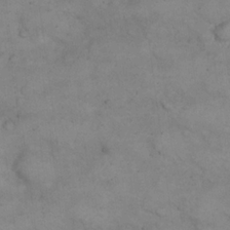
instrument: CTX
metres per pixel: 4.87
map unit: eHh
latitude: 21.3671
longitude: -59.9906
